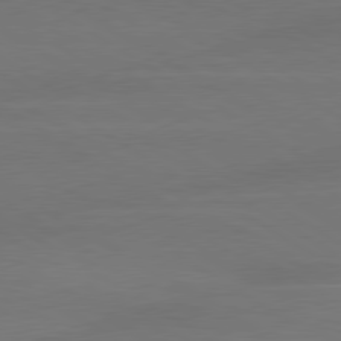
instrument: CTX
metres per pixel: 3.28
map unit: lApd
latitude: 79.6505
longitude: -88.4979
